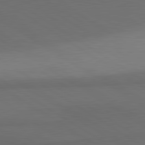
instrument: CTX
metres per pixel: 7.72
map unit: lApd
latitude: 80.8569
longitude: 160.9542
